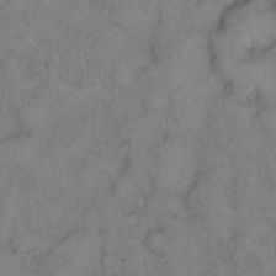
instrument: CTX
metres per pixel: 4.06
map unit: eHh
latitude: 14.5924
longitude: -63.3860
